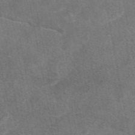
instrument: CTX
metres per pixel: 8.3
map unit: eAb
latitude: 47.9906
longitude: 122.6708
